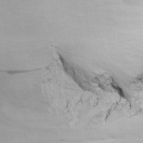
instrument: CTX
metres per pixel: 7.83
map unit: lAa
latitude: -9.7289
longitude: -125.5938
